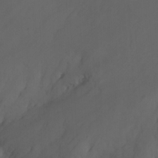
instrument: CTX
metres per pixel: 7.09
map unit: Htu
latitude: -6.5007
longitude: -68.7435
